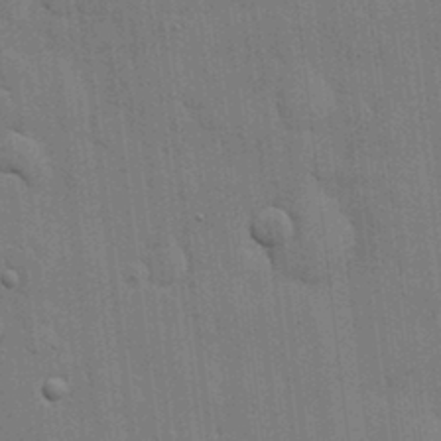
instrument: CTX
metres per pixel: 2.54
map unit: lHvf
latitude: 18.3467
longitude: -113.4615
